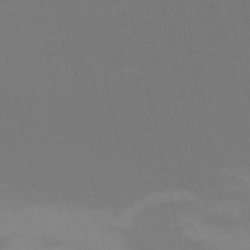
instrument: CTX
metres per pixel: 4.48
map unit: HNb
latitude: -51.9367
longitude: -44.6490
